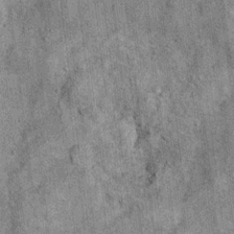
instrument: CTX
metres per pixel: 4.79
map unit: Ht
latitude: 8.9136
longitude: -37.7827
